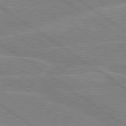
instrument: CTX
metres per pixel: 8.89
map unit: lApd
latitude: 79.3671
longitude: -132.2712
